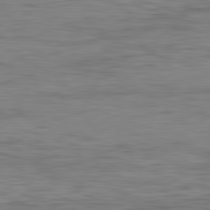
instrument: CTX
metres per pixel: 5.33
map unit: Ap
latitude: -82.2550
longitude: -79.0648
